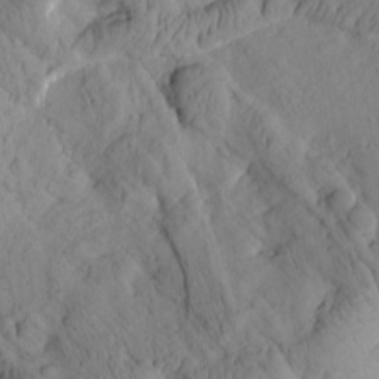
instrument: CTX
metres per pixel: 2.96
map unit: Htu
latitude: 1.5749
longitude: 176.2362
